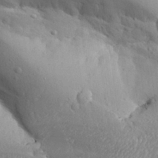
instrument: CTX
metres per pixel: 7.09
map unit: Aa
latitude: 27.0459
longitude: -129.2915
